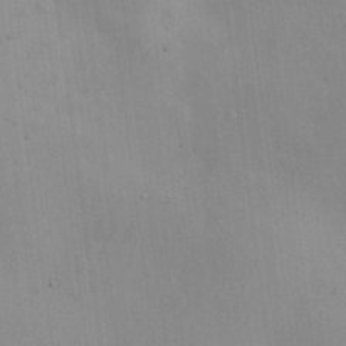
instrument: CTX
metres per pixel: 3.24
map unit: Nhu
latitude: 26.1389
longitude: -69.1970
